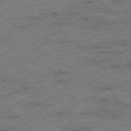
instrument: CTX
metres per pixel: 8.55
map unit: Hpe
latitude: -77.3132
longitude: -16.3467
